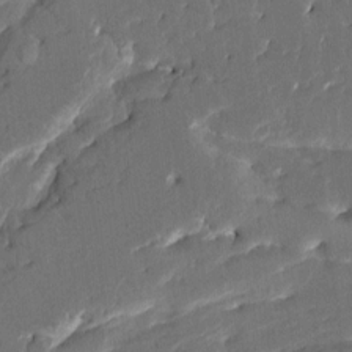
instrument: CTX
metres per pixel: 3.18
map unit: HNhu
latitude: 5.7072
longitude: -6.0822
